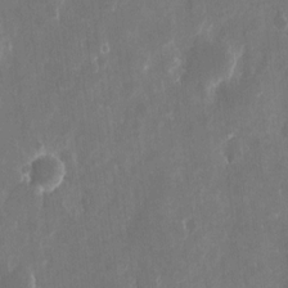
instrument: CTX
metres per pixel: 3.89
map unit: eHh
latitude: 10.6302
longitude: -71.5938
